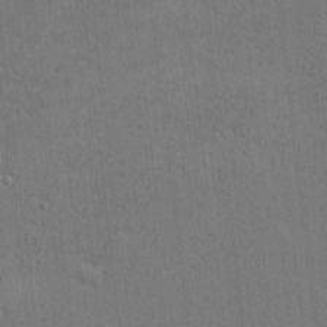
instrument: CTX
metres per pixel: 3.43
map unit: Nhu
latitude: 0.7246
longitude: -78.8569
